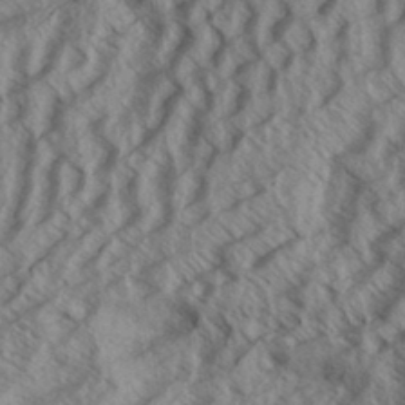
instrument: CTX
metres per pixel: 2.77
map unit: Aa
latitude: 33.7639
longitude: -139.6316
